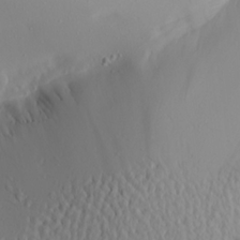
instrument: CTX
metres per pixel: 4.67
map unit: Aa
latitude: 20.3845
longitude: -146.6113
